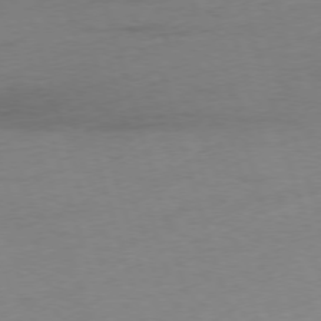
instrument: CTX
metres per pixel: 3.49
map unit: Ap
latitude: -76.0283
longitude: -73.1026
